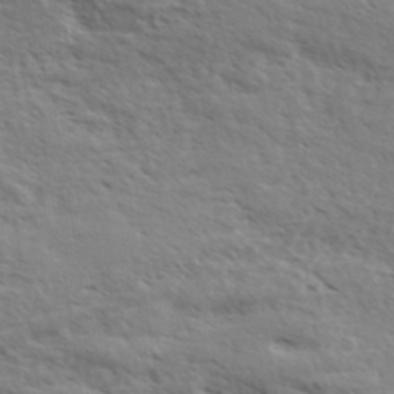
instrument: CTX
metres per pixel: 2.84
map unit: eHh
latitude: 36.5546
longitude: -139.2726
